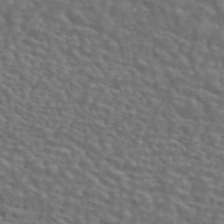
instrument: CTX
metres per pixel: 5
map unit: ANa
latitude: 44.7435
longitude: 28.4818
